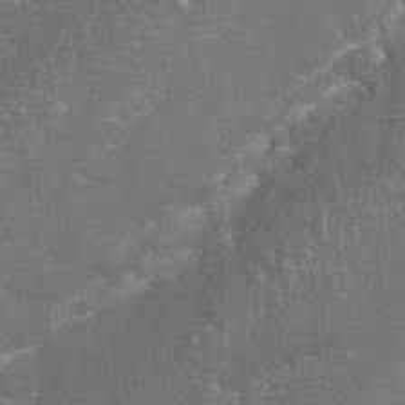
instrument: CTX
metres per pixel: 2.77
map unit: Nhu
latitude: 27.1970
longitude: -61.1214
